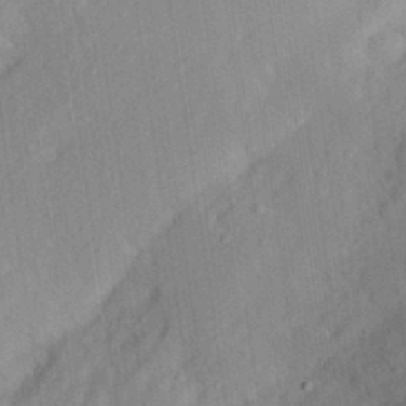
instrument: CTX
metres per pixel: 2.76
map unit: Aa
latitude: 28.6490
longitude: -146.0822
